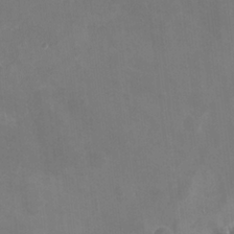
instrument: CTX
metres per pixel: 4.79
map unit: eHh
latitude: -6.7652
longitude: -77.6127
